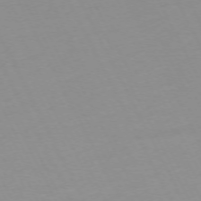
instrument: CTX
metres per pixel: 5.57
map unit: Ap
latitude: -73.3698
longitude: -70.3467
